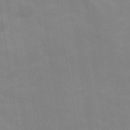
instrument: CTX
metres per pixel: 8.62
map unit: Hve
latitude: 31.0837
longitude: 150.0472
